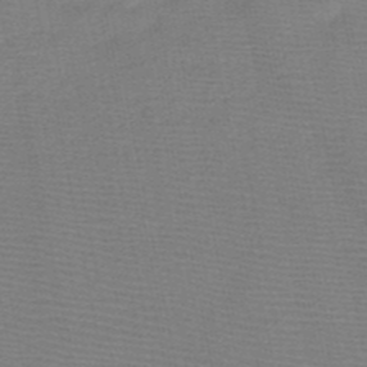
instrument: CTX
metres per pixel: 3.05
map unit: HNb
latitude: -49.3132
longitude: -43.2348
